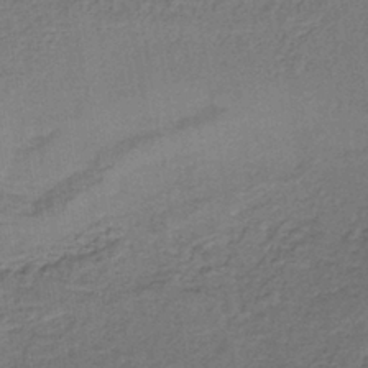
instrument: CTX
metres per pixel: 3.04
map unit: lHb
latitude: -38.8597
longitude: 60.0094
